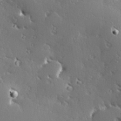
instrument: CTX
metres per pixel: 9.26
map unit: Hve
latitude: 28.1011
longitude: -93.3103
